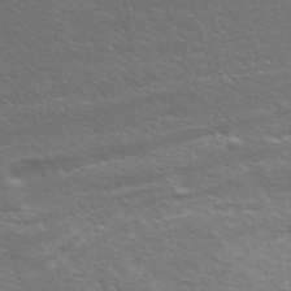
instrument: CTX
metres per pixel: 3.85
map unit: eHh
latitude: 36.1767
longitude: -80.8947
